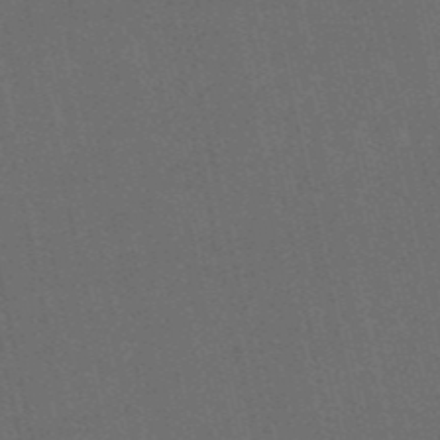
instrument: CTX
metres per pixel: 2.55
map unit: HNb
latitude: -52.2928
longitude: -39.8205
